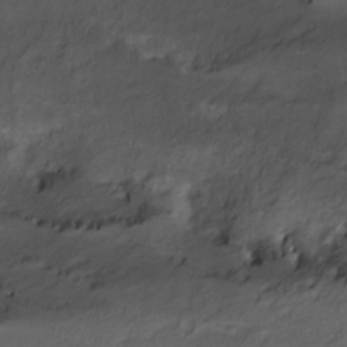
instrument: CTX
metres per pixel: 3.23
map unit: Nve
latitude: -24.8975
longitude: -108.9324
